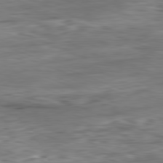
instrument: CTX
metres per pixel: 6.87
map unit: Ap
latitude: -81.7100
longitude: -80.0822
